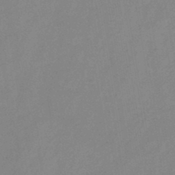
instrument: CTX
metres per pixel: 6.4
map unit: HNb
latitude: -46.0661
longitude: -38.8380
